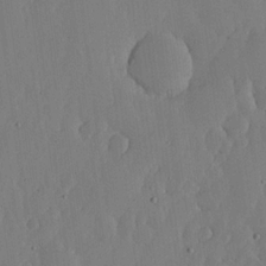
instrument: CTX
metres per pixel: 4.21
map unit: lHvf
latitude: 17.7450
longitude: -115.1025
